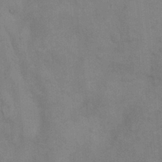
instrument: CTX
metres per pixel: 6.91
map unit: Nhu
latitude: 7.1781
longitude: -24.0444
